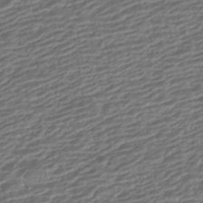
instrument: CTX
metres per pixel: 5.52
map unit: HNhu
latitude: -42.9163
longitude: 105.1242
